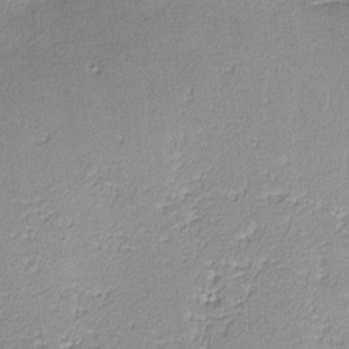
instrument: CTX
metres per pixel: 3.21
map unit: lHvf
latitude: -13.2943
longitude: -102.2333
